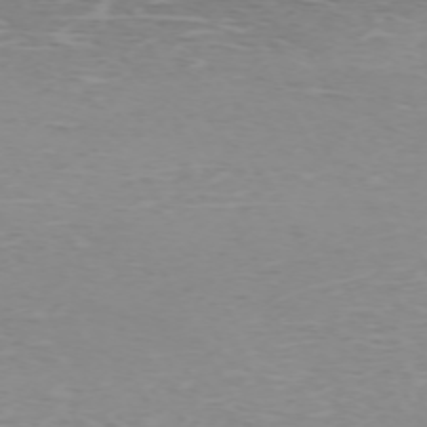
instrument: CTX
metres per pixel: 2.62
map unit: Hpe
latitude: -71.8989
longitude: 12.5385
